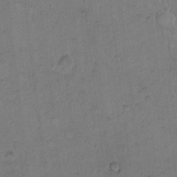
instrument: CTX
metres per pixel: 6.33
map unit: Hto
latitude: 8.0633
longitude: -60.5357
